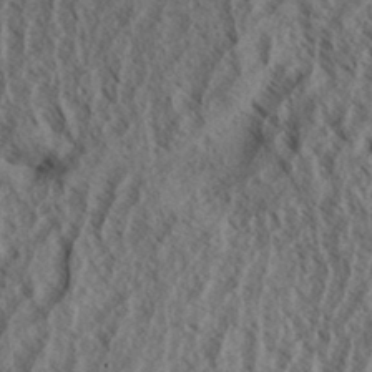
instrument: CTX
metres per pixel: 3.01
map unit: Aa
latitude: 34.2333
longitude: -139.1592
